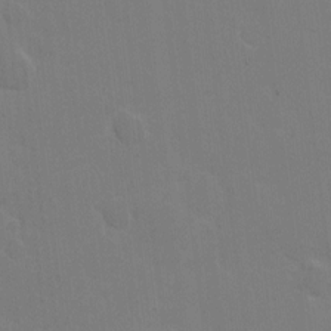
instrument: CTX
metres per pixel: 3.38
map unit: eHh
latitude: 6.9514
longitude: -66.0255
